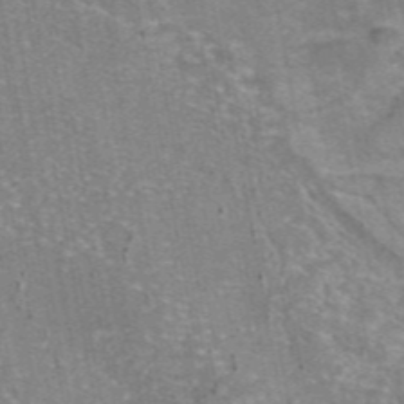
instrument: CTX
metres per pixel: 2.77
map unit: eAb
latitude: 46.0255
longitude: 104.1417
